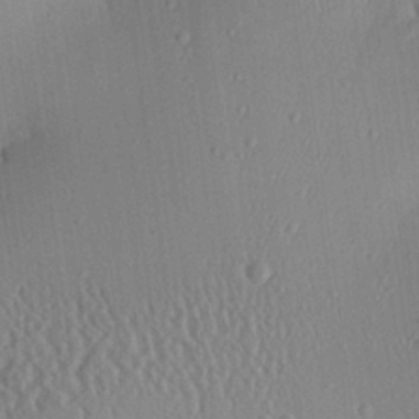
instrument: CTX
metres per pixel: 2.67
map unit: Aa
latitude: 24.3656
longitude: -135.4615
